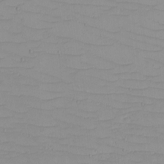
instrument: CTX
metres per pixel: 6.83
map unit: eHh
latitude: -5.2187
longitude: -81.2159
